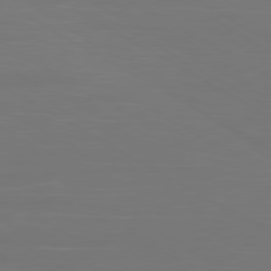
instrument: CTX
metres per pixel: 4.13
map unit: Ap
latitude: -80.5196
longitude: -60.6490
